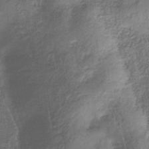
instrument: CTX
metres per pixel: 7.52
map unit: eHb
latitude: -33.1431
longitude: 75.1243
